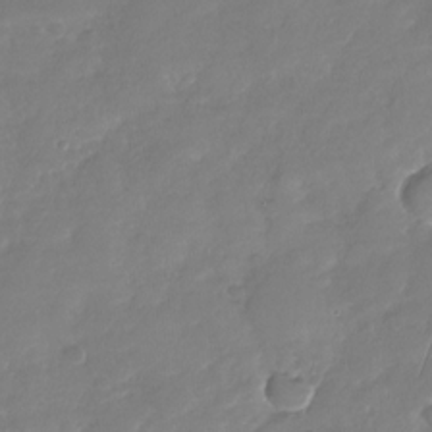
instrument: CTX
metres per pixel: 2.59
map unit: Nhu
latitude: -29.1809
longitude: -61.0458
